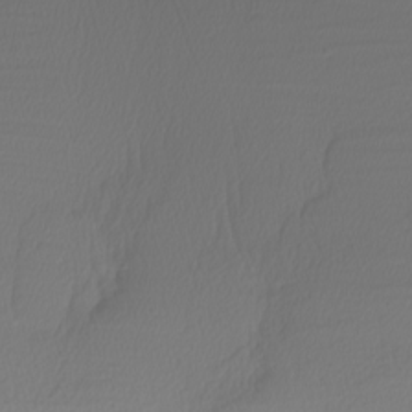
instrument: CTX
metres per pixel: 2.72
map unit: Nhu
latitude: -5.5210
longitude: -94.4034
